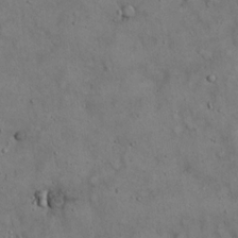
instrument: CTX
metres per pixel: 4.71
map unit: Hto
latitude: 18.8002
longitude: -60.3845
